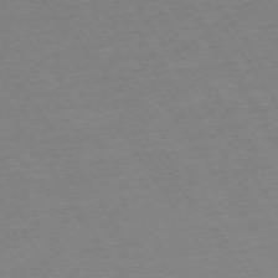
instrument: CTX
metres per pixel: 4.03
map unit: Ap
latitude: -74.2740
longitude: -81.4993
